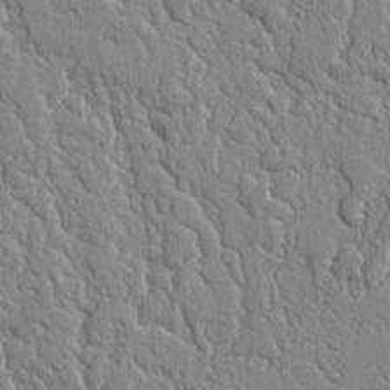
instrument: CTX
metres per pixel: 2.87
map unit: lAvf
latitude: -2.1038
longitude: -109.3859
